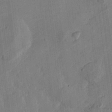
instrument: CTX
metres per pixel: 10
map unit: Htu
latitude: -2.1605
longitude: -176.1200
